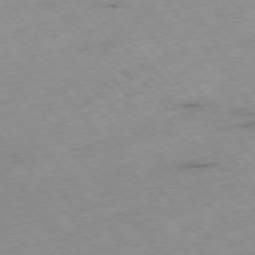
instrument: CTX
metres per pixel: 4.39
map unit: Hpe
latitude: -76.4440
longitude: -18.6490
